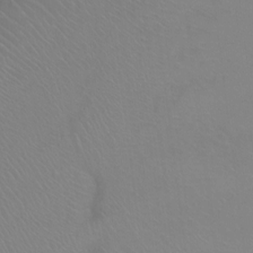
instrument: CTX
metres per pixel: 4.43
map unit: Ht
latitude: 0.5923
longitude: -32.7624
